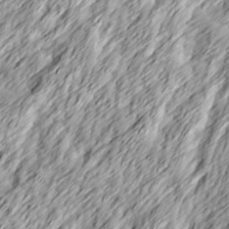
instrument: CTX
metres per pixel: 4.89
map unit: Ave
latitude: 15.3671
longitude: -136.6491
